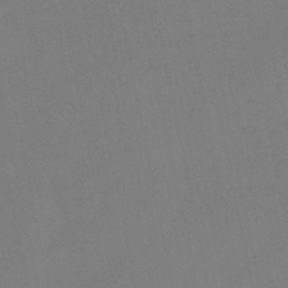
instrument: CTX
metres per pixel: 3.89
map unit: lHb
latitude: -42.2172
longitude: 75.7100
